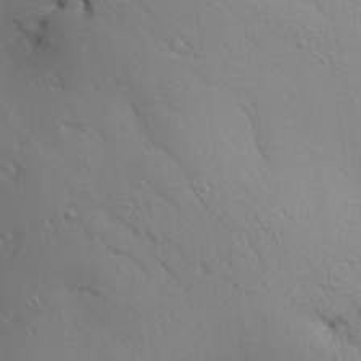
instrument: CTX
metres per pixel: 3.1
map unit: Aa
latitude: 25.6316
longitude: -144.2900
